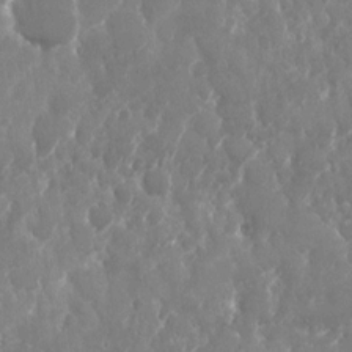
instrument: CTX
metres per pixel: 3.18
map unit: Nhu
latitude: -22.3306
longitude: -72.8758
